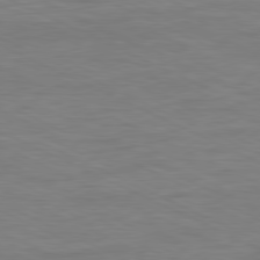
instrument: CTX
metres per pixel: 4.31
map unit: Ap
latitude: -81.2565
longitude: -75.4426
